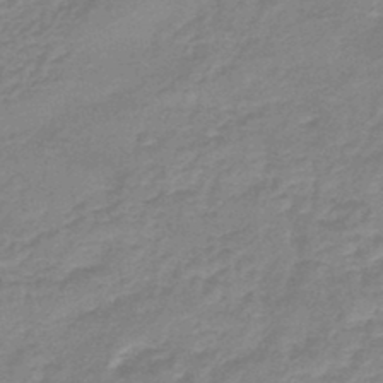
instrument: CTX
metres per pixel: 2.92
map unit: eHb
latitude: -44.9542
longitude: 81.8800
